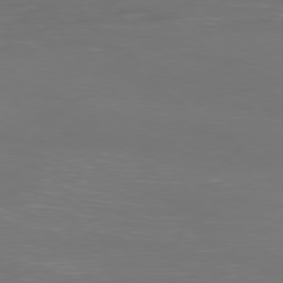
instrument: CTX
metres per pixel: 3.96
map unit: Ap
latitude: -79.6533
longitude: -60.1766
